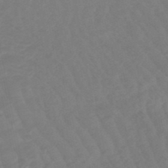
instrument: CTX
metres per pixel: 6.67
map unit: lHb
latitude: -49.7667
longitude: 82.8030
